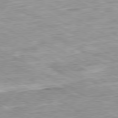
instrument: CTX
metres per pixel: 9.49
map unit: Ap
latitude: -80.6519
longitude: -81.3482
